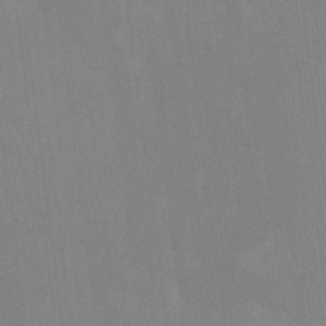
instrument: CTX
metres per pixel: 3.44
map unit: HNhu
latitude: 7.5938
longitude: -1.5749
